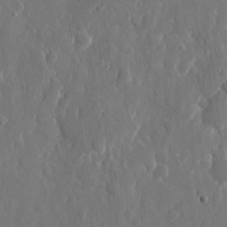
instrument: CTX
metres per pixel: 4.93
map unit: eHh
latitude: 11.0270
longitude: -71.0269
